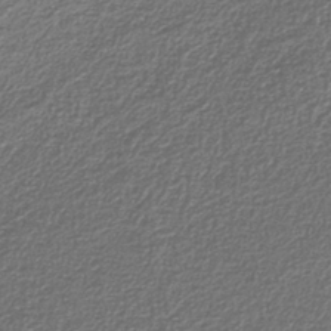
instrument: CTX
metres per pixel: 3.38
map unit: eAb
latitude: -38.4251
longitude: 52.5573
